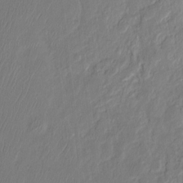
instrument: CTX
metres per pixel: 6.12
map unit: Ht
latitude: -15.7478
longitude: -41.9339
